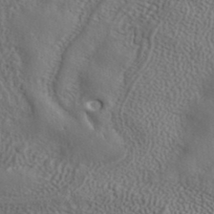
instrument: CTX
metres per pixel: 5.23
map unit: ANa
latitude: 37.4427
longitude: 24.7652
